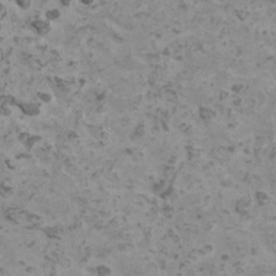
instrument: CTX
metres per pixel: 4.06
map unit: HNhu
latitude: 0.7624
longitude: 2.8408
